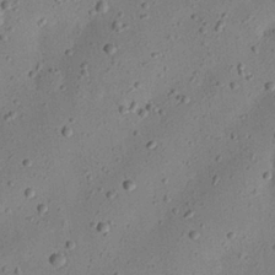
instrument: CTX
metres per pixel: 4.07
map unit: eHh
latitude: 24.5545
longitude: -69.1781
